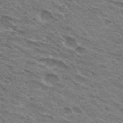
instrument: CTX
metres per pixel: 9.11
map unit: Hto
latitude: 31.1215
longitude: -45.1970
